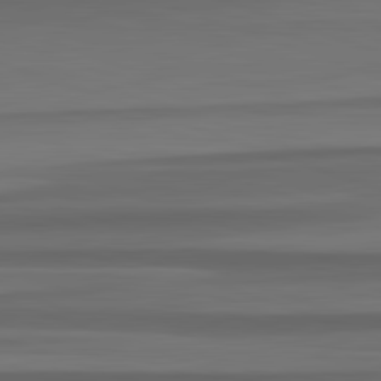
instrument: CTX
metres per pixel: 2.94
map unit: lApd
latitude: 82.8757
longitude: 176.1417
